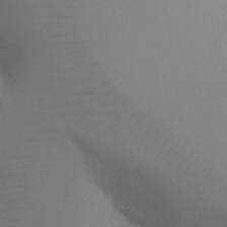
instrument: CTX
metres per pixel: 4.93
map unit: Nhu
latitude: 21.3482
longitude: -73.5938
